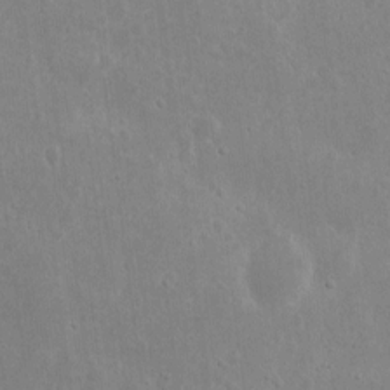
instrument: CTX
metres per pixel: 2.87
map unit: eHh
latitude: 8.8380
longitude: -72.4979
